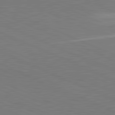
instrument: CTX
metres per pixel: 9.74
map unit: lApd
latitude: 81.9339
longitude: 148.3118
